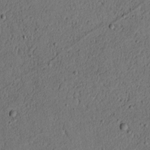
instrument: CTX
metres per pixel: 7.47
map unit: lAvf
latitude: 4.3656
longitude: 167.7855
